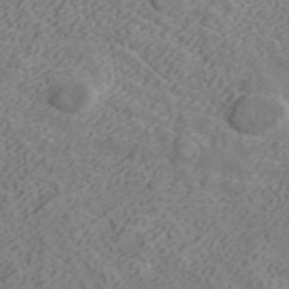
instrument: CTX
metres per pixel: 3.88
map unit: ANa
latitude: 40.1199
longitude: 34.9353
